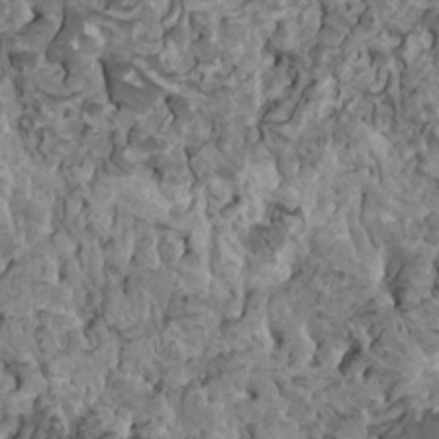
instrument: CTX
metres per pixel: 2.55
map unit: HNhu
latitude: 6.4979
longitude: -1.0836
